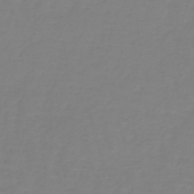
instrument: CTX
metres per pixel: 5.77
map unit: lHb
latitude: -41.2943
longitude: 60.1795
